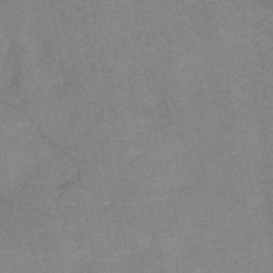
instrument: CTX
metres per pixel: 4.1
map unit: HNb
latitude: -45.0109
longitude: -37.9528
